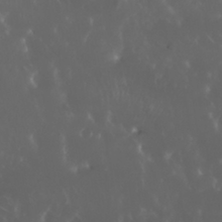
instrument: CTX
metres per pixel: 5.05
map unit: Nhu
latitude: 30.6491
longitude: -57.7260
